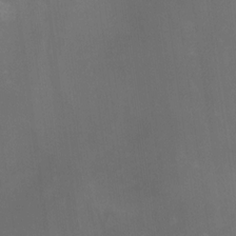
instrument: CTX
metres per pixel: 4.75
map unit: Nhu
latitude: -0.8219
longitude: -78.7247
